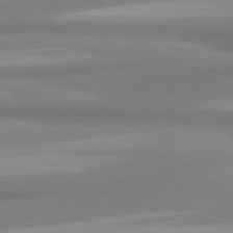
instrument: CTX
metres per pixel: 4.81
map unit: lApd
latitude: 80.7624
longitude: -175.7639
